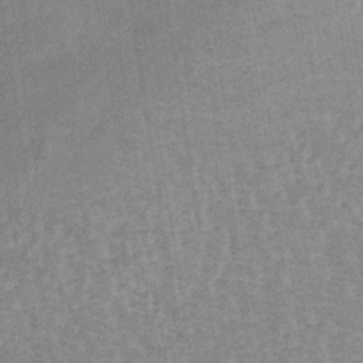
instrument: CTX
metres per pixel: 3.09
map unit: lHb
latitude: -34.5385
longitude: 70.7274
